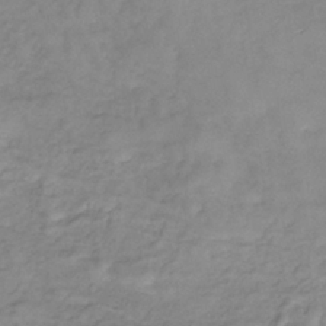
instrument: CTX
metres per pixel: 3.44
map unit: lHb
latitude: -34.1984
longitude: 66.2928
